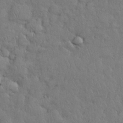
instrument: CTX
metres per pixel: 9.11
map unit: Nhu
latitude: 28.4979
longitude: -68.5357
